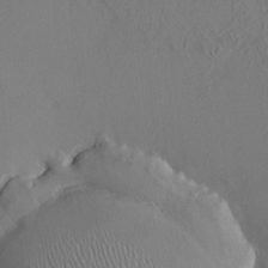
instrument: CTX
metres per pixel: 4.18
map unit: HNhu
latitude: 5.2726
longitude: 13.6344
